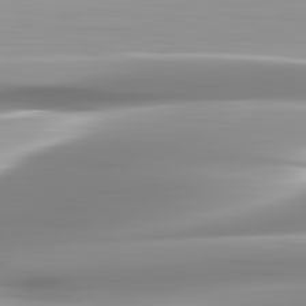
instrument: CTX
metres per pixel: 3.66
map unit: lApd
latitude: 82.8569
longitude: -139.5560
